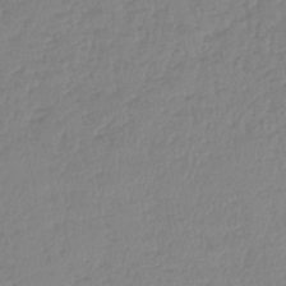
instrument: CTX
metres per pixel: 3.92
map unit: lHb
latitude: -44.8975
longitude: 70.3873
